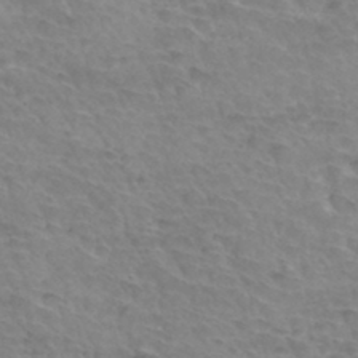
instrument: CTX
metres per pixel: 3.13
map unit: Hto
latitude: 34.5545
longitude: -44.6112
